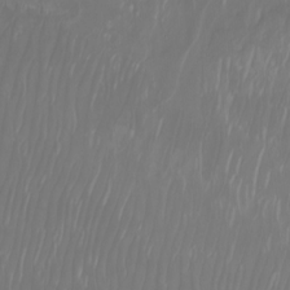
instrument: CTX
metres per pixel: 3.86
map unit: Nhu
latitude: -8.0661
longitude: -81.2915
